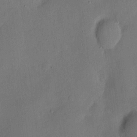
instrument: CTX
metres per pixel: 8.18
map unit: eHh
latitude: 4.8191
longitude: -71.3670
